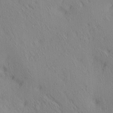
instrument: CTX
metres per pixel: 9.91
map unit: lAa
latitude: 4.3845
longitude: -117.1403
